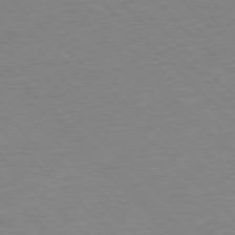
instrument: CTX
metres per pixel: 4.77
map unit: Hpe
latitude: -78.0661
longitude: 12.8975
